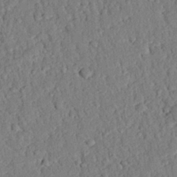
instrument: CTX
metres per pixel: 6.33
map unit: eHh
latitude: 26.4979
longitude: -79.0270
